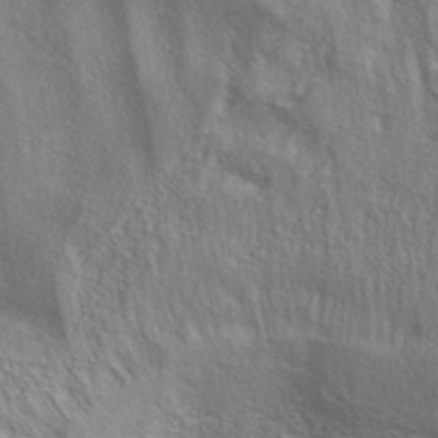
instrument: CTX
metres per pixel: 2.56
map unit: eAb
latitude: 35.0080
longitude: 111.5588
